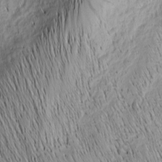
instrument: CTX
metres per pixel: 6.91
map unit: Nhu
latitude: -4.1228
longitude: -150.0633
